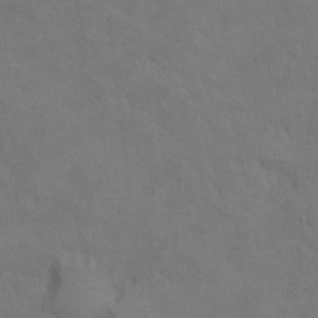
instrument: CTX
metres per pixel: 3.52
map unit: Hto
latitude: 6.3089
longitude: -35.7449
